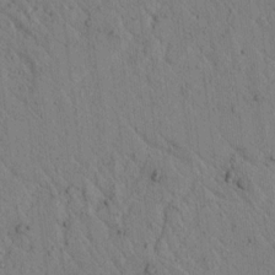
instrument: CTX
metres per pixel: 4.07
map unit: lAvf
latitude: 7.0647
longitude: 160.3495
